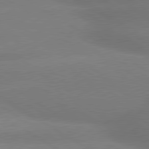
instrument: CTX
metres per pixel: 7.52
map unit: lApd
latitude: 80.1767
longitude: -148.9514
